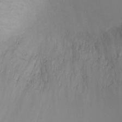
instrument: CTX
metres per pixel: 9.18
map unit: Ht
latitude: 1.6882
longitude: -20.5924
